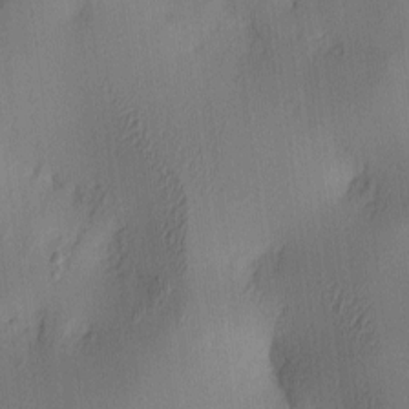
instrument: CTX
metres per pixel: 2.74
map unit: lAa
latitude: 4.3845
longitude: -112.3278
